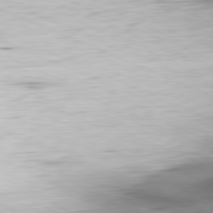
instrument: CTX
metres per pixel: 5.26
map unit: Ap
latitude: -81.6911
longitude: -81.6694
